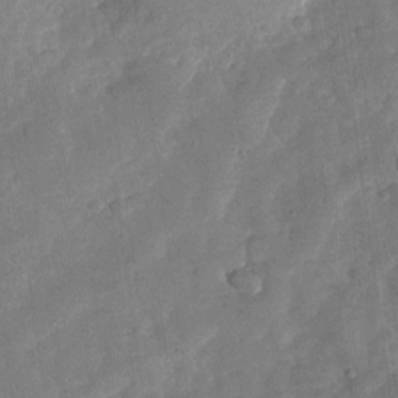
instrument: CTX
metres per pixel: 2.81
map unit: Nhu
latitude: -27.3320
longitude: -57.6127
